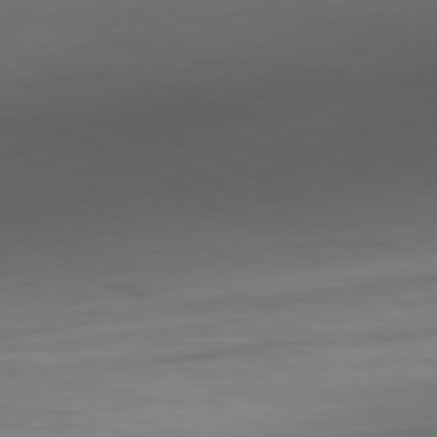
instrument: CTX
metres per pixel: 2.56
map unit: Hpe
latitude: -80.6708
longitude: 18.8219
